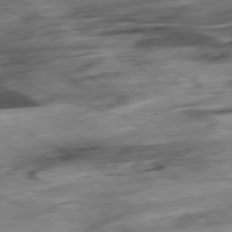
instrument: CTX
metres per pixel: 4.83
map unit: Hpe
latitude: -78.9541
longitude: -18.1200
